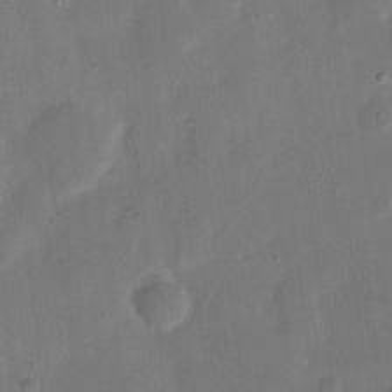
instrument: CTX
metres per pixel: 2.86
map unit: eHh
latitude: 9.4804
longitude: -68.8947
